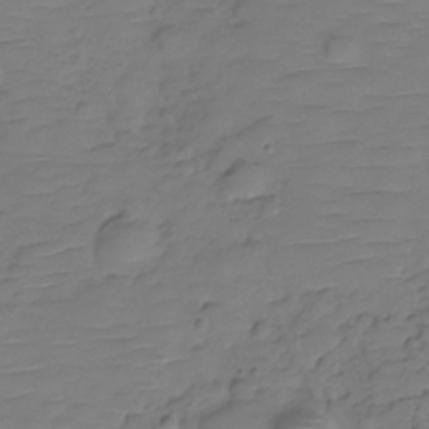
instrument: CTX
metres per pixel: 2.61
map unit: Hve
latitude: -29.4832
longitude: 90.6141
